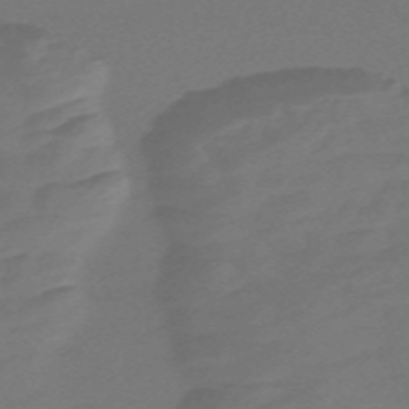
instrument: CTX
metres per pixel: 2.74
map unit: Nve
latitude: -57.9367
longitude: 65.8234
